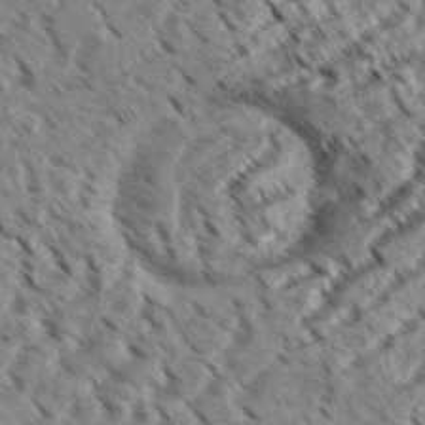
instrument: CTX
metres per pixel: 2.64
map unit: eHh
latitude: 36.4223
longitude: -138.5357
